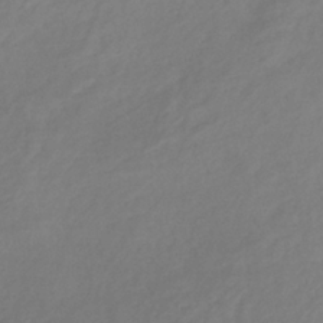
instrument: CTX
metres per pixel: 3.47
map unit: lHb
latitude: -37.6155
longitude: 72.1983
